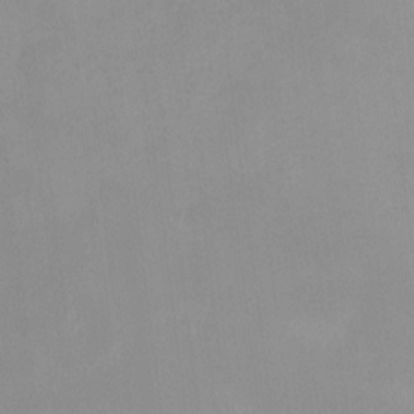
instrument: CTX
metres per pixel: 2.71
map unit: HNhu
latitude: 5.9717
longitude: 8.9164
